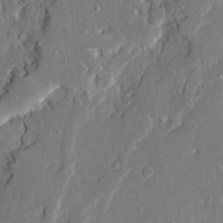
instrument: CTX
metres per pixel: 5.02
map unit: Ave
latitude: 22.5735
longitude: -129.8772
